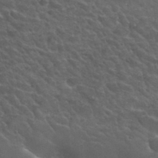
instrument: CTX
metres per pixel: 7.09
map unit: Hto
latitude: 33.6316
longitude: -50.1955
